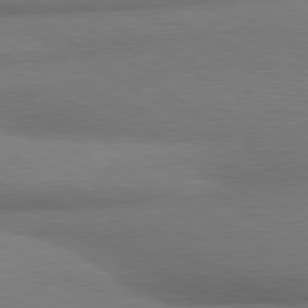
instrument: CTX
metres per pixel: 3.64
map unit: lApd
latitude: 80.5168
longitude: 165.8234
